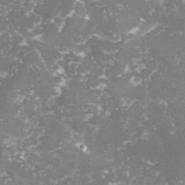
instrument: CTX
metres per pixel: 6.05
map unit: lHvf
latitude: -15.1054
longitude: -98.7435
